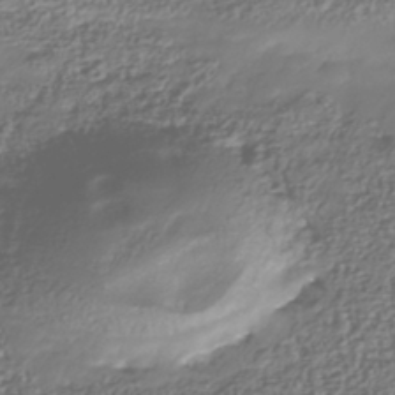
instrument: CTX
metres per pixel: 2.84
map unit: Nhu
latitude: -41.3321
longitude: -85.6883
